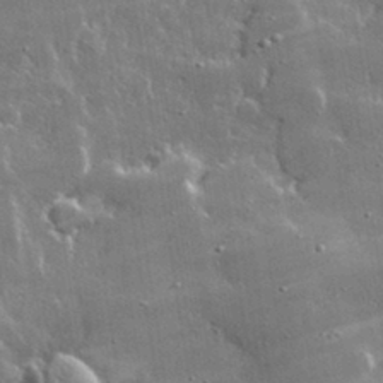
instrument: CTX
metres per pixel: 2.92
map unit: lHvf
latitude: 32.5924
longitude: -91.6127
